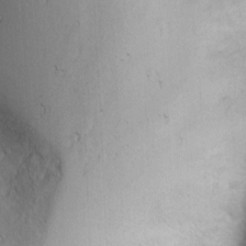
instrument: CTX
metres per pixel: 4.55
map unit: Nhu
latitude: -2.9730
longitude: -73.5372
